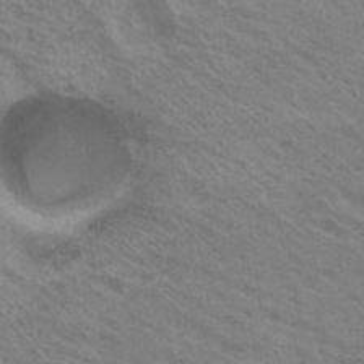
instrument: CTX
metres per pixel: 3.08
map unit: Nhu
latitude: 20.1200
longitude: -30.7436
